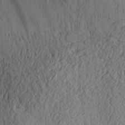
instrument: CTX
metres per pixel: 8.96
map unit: Aa
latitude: 30.8758
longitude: -136.8002
